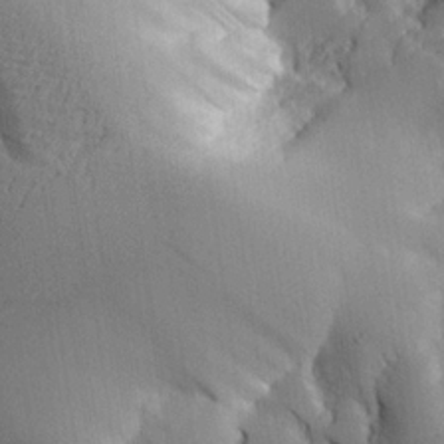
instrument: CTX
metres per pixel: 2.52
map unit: Aa
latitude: 25.7071
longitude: -127.5938
